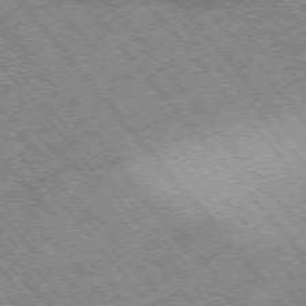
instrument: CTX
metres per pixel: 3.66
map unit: Hpe
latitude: -76.3495
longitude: -20.5168
